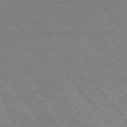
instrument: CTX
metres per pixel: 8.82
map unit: Hpe
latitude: 75.4993
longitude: -157.3481
